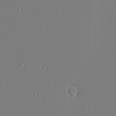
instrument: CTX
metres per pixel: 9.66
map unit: eHh
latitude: -4.5007
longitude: -80.6301
